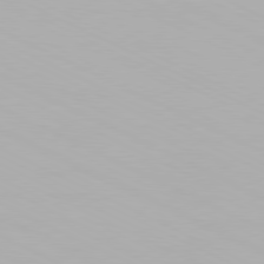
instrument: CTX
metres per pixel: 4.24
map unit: Hpe
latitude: -81.5021
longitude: 18.6896
